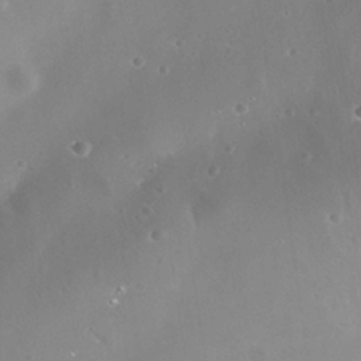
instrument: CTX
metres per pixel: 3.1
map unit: Nhe
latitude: -35.7100
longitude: -118.3089
